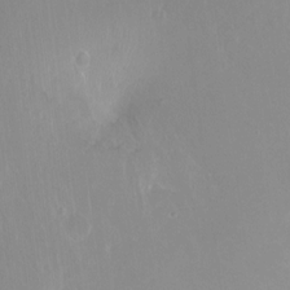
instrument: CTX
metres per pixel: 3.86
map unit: Hto
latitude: -13.4643
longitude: -41.2536
